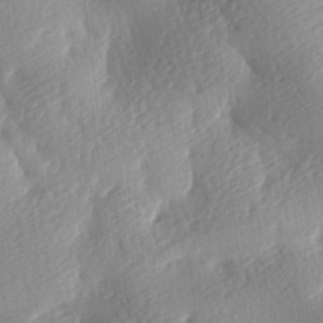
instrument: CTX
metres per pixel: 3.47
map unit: lAa
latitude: -8.8786
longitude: -126.8380
